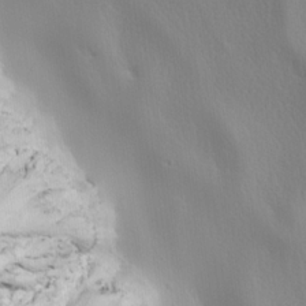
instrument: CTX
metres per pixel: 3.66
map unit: lHvf
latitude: 22.1200
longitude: 142.0661
